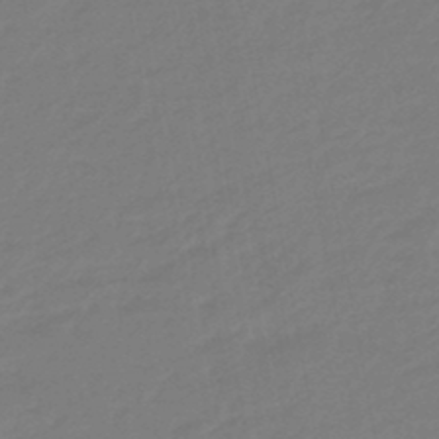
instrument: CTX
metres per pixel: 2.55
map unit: eHb
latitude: -46.5196
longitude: 88.5573
